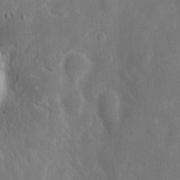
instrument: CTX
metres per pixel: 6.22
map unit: eHh
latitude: 7.2726
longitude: -70.4790
